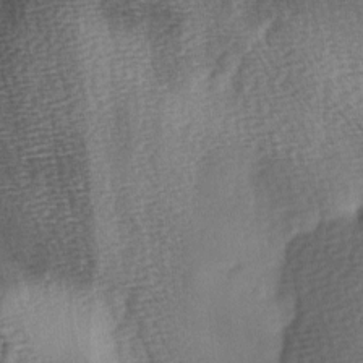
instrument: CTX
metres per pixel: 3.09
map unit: Ave
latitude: -5.7288
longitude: -120.4412
